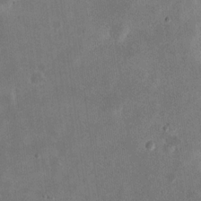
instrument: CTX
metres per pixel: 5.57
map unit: eHh
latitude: 21.2726
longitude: -69.5182
